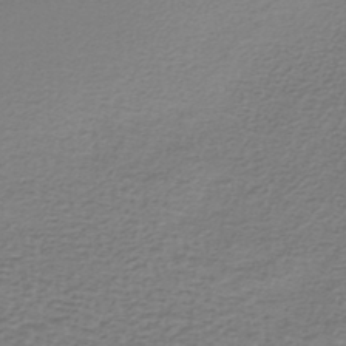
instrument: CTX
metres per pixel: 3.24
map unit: lHb
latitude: -42.2550
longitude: 70.5196
